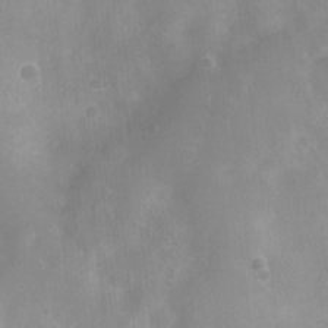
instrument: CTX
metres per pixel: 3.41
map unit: Nhu
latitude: 6.1767
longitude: -18.1200
